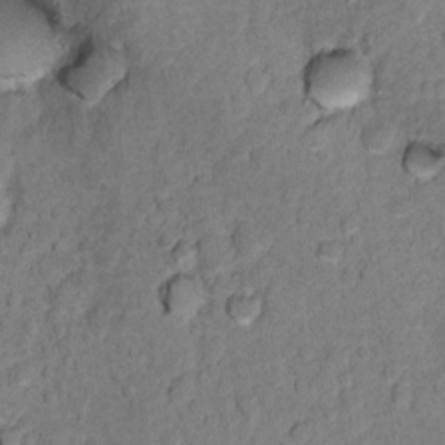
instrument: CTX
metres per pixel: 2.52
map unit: Ht
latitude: 11.4616
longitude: -33.5749
